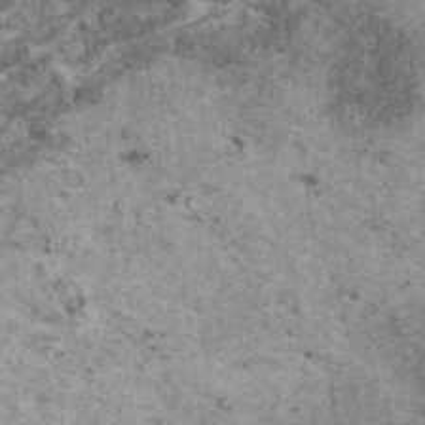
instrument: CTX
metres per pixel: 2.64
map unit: HNhu
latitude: 1.5560
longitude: 4.4440
